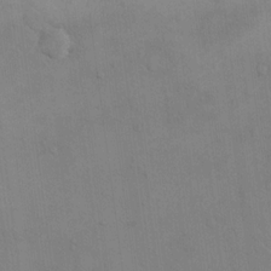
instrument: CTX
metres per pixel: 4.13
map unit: eHh
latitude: 16.4223
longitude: -67.1025
